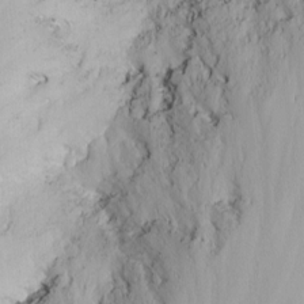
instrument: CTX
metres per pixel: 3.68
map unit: Nhu
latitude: -7.0108
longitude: -65.2537
